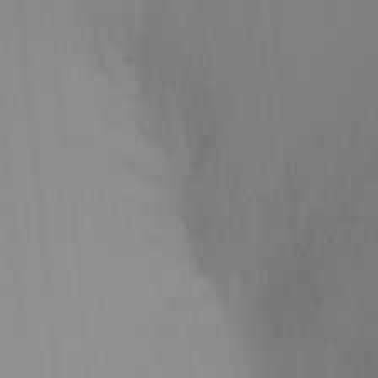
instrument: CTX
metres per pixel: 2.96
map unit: Ht
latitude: -6.9163
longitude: -31.3860
